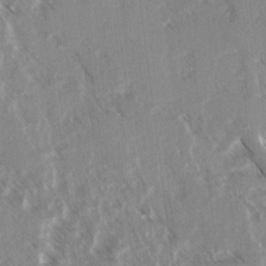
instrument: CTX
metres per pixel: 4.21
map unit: lAvf
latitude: 4.1956
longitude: -105.4994
